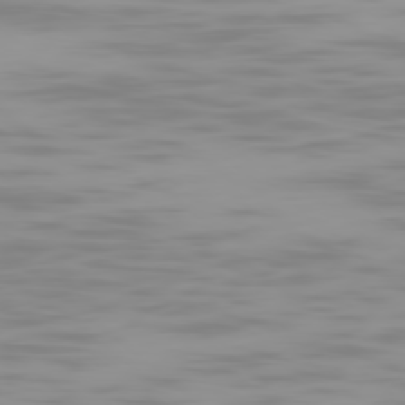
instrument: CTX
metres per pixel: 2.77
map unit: Ap
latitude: -79.5399
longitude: -69.0081
